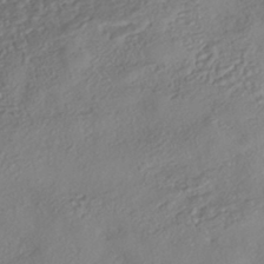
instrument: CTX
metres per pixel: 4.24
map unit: eHh
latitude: -42.3684
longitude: 118.8030
